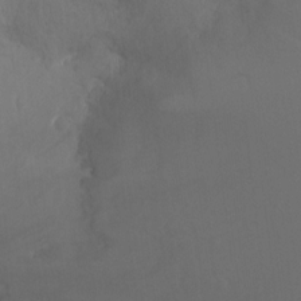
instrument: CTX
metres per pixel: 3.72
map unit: Ht
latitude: -15.8045
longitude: -44.1955
